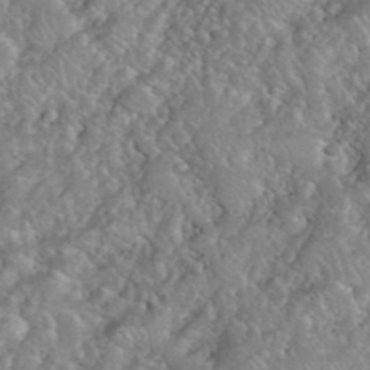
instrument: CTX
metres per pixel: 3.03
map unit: eHh
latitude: 39.7638
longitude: -58.7813
